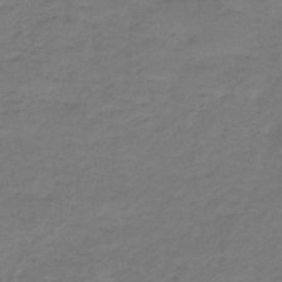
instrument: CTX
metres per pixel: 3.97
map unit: HNb
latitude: -47.3509
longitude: -38.9325
